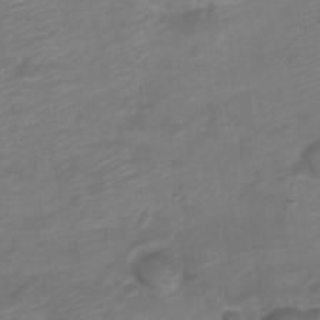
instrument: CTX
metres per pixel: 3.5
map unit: Nve
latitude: -18.5007
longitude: 109.4832
